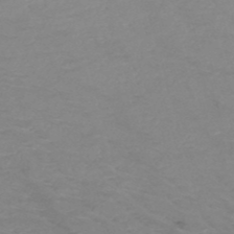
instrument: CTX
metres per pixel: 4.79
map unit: HNb
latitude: -49.8612
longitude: -46.5924
